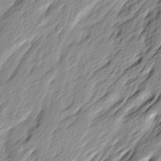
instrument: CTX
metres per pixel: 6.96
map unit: Ave
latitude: 15.1781
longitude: -136.0822
